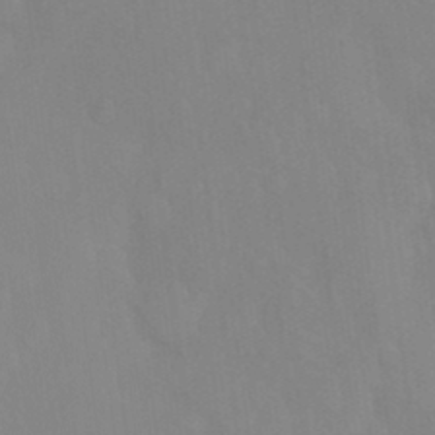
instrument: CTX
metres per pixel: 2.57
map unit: Nhu
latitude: -14.0094
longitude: -56.2333
